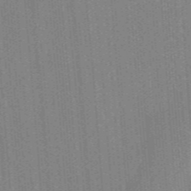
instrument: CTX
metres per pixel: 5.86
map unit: ANa
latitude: -38.1228
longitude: 95.1242
